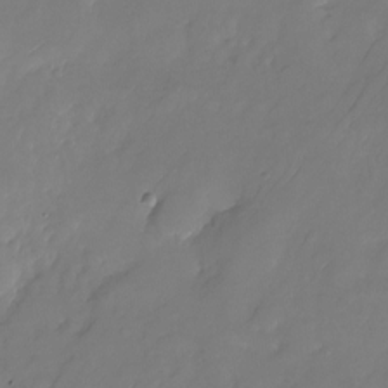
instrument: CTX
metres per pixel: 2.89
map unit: Nhu
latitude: -22.2929
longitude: -71.9339
